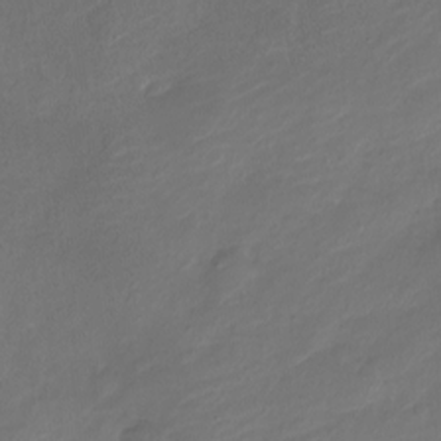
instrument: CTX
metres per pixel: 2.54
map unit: Nve
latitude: -17.7100
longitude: 106.9920
